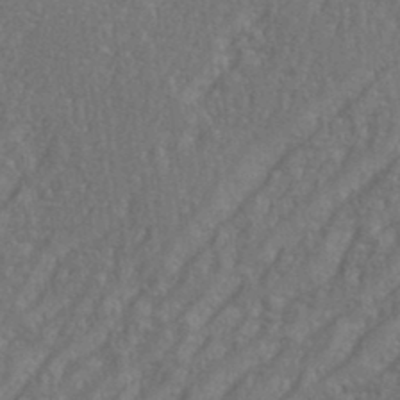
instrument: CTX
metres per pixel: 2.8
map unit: eHh
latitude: 35.7260
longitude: -133.4993
